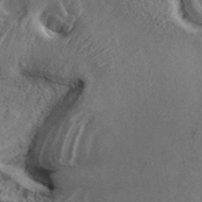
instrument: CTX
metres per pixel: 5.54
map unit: ANa
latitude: 40.1010
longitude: 17.8423
